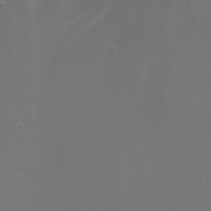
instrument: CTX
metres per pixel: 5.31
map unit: Nhu
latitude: -7.6155
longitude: -72.9703
